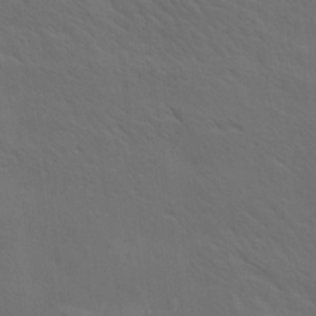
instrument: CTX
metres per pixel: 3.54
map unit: lAa
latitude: 19.8583
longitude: -139.4993
